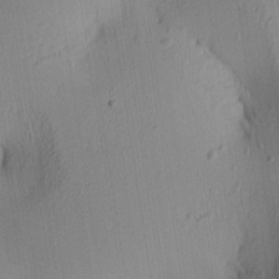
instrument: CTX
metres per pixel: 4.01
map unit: lAa
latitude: 5.6316
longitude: -113.3293
